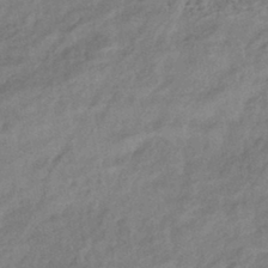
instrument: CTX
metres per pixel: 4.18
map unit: eHb
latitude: -42.4062
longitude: 84.2172
